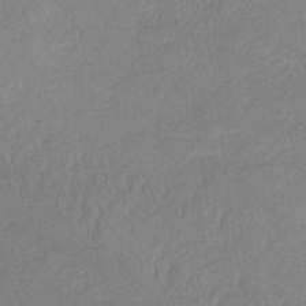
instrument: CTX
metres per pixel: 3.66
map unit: lHb
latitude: -33.1620
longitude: 69.1809
